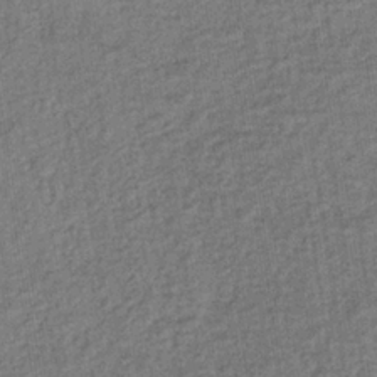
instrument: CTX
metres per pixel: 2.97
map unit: lHb
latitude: -35.5966
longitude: 65.8800
